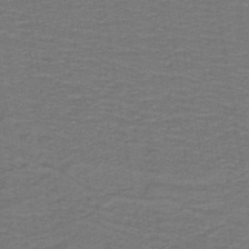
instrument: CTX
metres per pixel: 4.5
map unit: lHb
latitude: -42.6896
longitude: 53.5777
